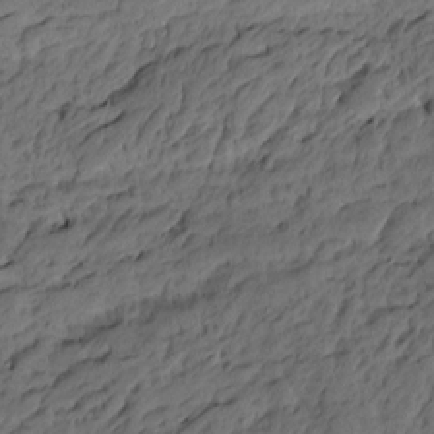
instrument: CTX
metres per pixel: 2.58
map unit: Htu
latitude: -6.4440
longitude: -179.2348
